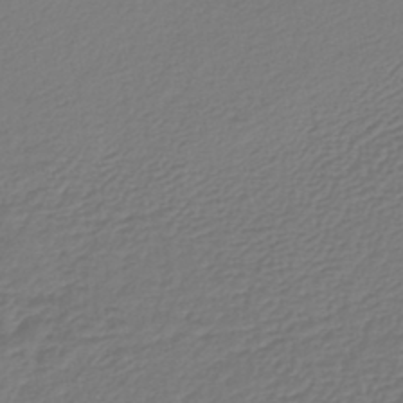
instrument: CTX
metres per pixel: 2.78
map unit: lHb
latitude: -42.1983
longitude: 61.3321
